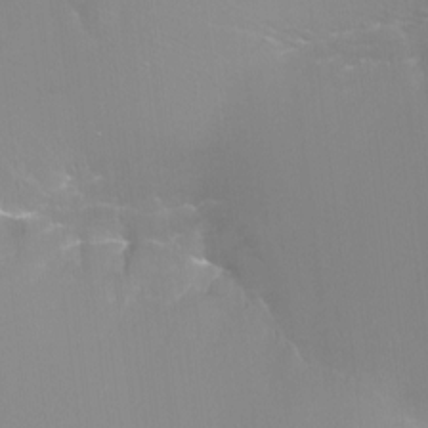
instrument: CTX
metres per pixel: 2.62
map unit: Ht
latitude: -13.2943
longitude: -44.6490
